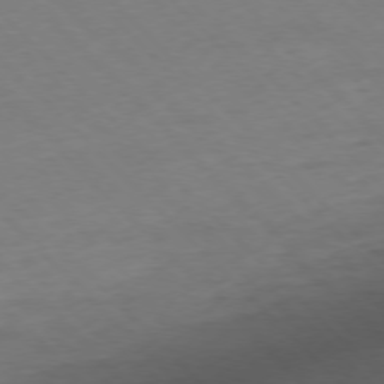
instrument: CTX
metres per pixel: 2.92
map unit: Ap
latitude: -77.0297
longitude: -80.0444
